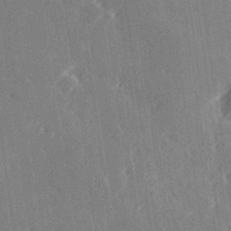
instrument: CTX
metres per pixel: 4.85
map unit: Hve
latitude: 27.1970
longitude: 145.6722
